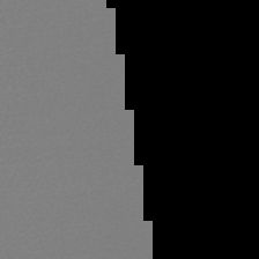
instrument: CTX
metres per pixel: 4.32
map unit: lHb
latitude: -46.3495
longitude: 72.7085
